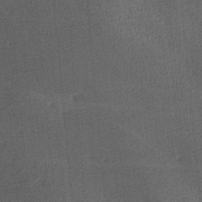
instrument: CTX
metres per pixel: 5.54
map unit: lAa
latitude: -8.7652
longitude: -124.7435
